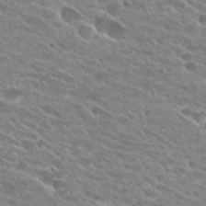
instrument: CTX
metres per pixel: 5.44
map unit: Hto
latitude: 26.0255
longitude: -42.1200
